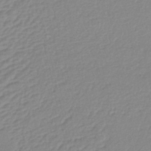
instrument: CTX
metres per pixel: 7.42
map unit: lHb
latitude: -41.1998
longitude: 76.4062
